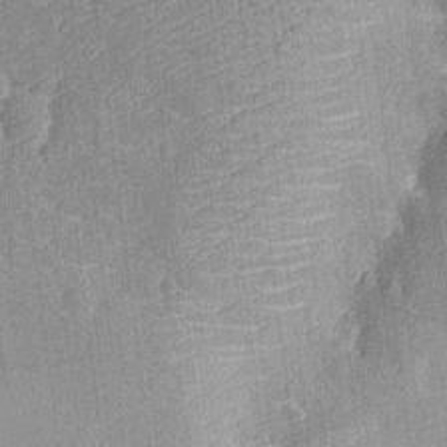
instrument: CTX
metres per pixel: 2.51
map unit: Ht
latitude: -12.1795
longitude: -23.6127
